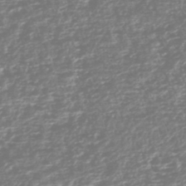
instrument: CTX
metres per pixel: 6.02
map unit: HNhu
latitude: -43.7666
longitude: 104.6896
